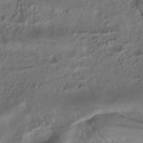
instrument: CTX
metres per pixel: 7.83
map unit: ANa
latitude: -38.9353
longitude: 97.5021
